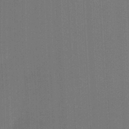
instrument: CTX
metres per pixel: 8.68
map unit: Ht
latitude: -1.9367
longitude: -27.4238
